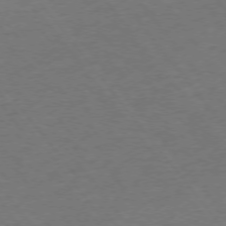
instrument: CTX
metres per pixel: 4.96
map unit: Ap
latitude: -75.9367
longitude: -64.6113
